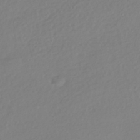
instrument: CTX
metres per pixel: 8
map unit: HNhu
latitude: -41.5777
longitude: 93.4076
